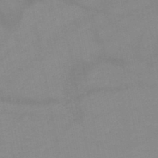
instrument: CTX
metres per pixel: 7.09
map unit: HNb
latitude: -49.1620
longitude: -40.5923
